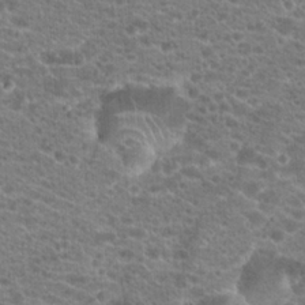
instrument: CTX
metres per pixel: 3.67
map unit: Hto
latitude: 20.8191
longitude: -39.1214
